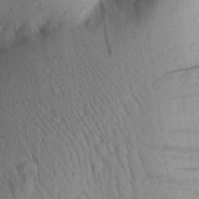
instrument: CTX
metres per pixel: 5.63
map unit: Aa
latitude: 27.3482
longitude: -134.5923
